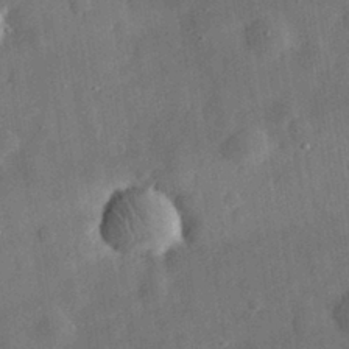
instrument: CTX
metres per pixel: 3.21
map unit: eHh
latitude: 31.1026
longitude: -76.0444
